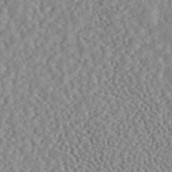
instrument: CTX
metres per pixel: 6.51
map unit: ANa
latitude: 45.7260
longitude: 49.9745
